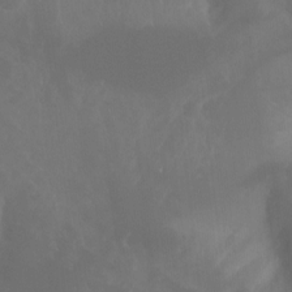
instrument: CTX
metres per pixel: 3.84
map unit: Nhu
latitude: -13.4266
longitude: -70.6679
